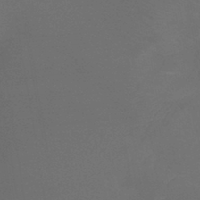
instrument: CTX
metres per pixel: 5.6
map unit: lHb
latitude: -41.4454
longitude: 77.4076
